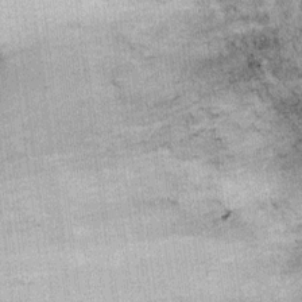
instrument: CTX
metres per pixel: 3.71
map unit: Ht
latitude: 8.3467
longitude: -37.0836
